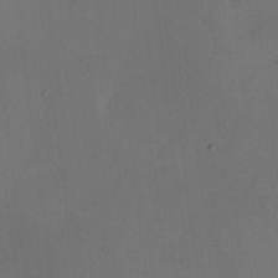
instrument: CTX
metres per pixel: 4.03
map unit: eHh
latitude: -2.2928
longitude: -73.8584
